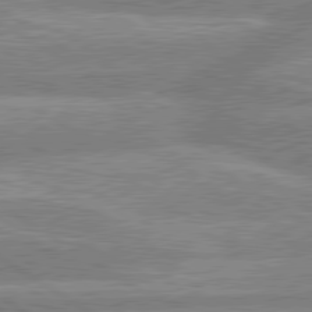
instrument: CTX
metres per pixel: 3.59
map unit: lApd
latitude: 80.2333
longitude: -164.6490
